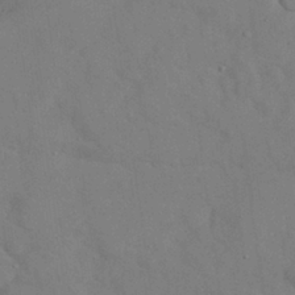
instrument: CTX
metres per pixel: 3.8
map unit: Nhu
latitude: 27.5182
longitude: -71.0647
